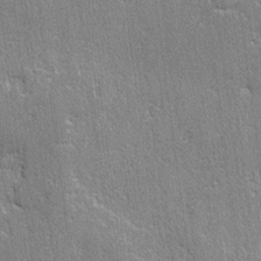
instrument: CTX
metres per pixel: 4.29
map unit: lAvf
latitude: -4.6896
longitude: -109.6316
